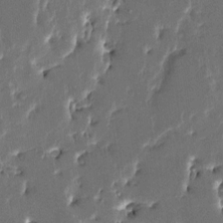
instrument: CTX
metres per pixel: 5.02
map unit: HNhu
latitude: 5.4426
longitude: -5.9717
